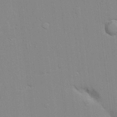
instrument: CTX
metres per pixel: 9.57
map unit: lAvf
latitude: 24.2711
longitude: -111.7072
